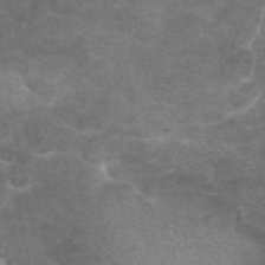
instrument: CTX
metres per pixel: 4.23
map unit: eAb
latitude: 45.2348
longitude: 103.1809
